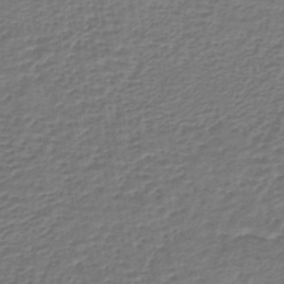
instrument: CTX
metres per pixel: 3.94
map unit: lHb
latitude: -43.1053
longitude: 71.3510
